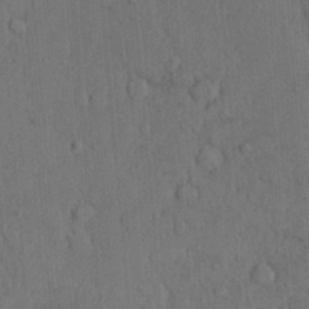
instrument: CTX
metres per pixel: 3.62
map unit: Ave
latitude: 23.7072
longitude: -133.9906
